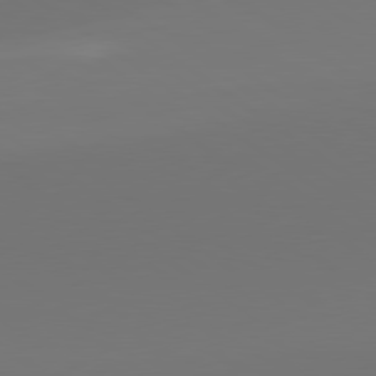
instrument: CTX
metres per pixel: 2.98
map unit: lApd
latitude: 79.9717
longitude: 158.6140
